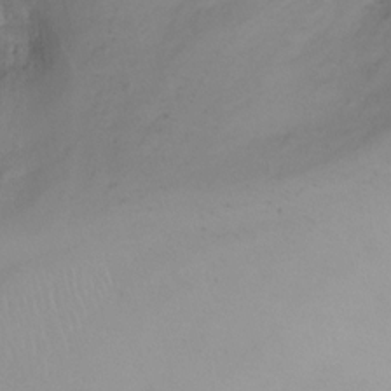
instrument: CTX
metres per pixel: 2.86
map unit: Ht
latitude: -1.3321
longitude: -19.8583
